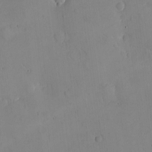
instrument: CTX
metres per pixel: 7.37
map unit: eHh
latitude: -9.1620
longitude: -66.1577
